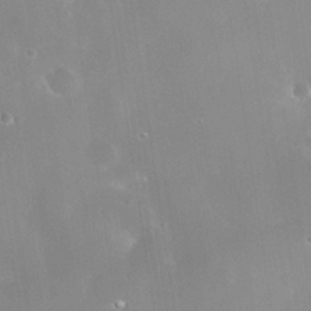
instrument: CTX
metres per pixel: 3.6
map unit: Nhe
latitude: -36.1416
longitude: -118.3845
